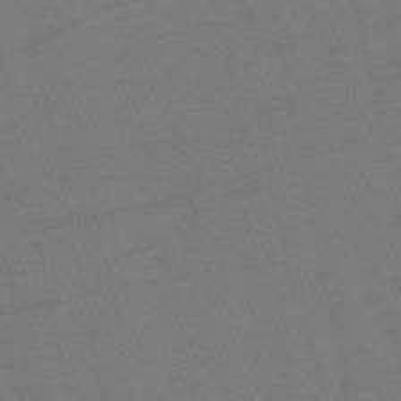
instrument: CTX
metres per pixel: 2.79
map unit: eHb
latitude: -50.2739
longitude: 72.5574
